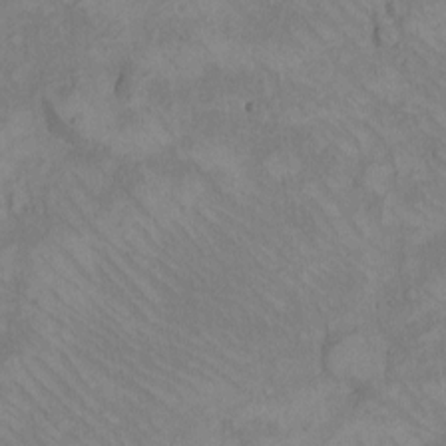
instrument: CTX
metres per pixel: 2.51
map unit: eHh
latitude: -8.3117
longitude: -69.3103
